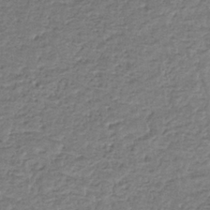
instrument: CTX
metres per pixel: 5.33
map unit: eHb
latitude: -34.7085
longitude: 77.3321
